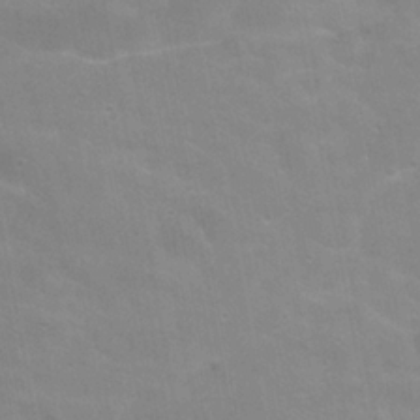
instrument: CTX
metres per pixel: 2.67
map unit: Hve
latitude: -30.0094
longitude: 95.1053
